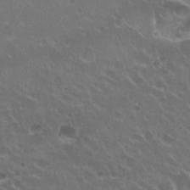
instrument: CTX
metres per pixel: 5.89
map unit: Hto
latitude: 23.4615
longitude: -32.0633
